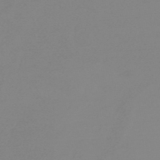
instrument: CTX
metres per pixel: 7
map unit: HNb
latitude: -48.7841
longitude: -50.9513
